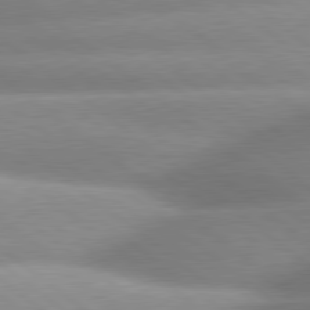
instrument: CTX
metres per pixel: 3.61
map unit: lApd
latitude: 80.0633
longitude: -160.7246
